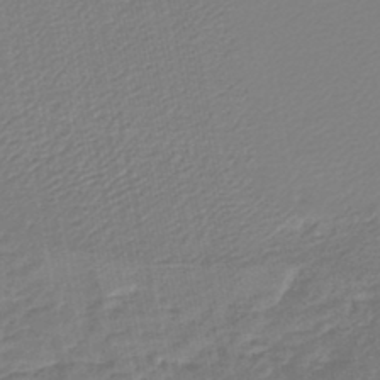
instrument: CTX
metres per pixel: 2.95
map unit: lHb
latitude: -44.9164
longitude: 75.4077
